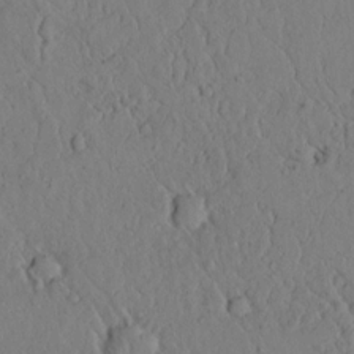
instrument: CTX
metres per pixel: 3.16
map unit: lAvf
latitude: 5.7072
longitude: 159.4454
